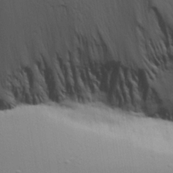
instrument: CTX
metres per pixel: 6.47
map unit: Aa
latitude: 22.1767
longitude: -142.2712
